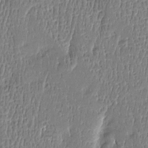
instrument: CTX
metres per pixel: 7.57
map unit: Htu
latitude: -4.8597
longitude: 176.1228
